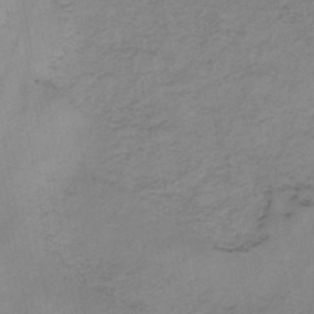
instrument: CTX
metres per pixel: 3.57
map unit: HNb
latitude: -46.1794
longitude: -38.4412
